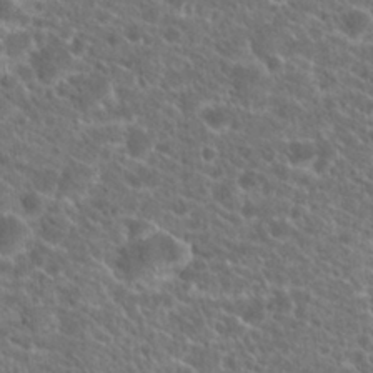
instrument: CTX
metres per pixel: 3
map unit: Hto
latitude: 20.7435
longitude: -38.9514
